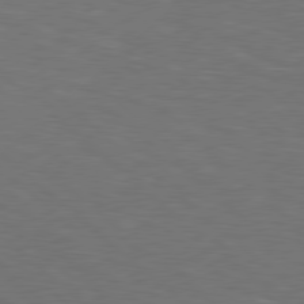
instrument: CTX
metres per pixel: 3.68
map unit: lApd
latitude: 78.7813
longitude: -177.6316
